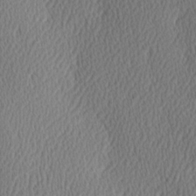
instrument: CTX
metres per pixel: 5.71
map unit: Hve
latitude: 3.2726
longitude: -124.6301
